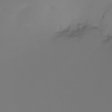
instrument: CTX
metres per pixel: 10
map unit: Nhu
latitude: -7.1998
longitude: -83.6882
